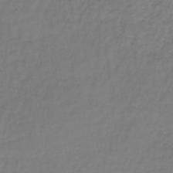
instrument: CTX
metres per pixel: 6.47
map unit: lHb
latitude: -38.2362
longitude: 61.9745
